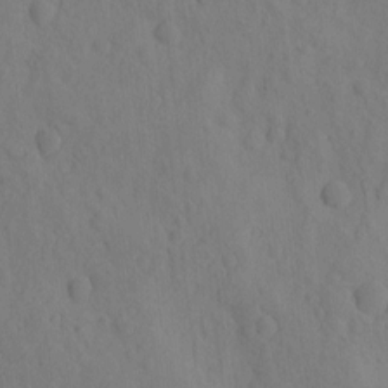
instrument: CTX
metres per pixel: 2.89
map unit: eHh
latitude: -1.0487
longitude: 17.8423
